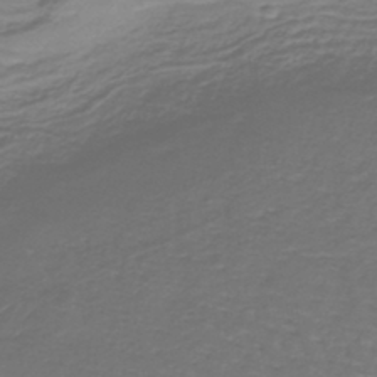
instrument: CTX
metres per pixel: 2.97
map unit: lHb
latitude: -40.6707
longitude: 58.5195
